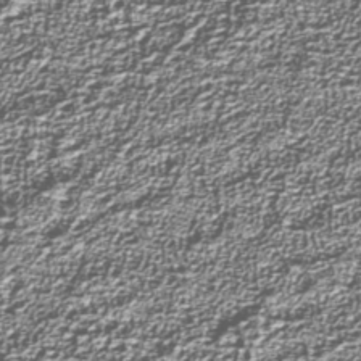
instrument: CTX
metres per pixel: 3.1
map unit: Nhu
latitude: -39.1431
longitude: -83.9717
